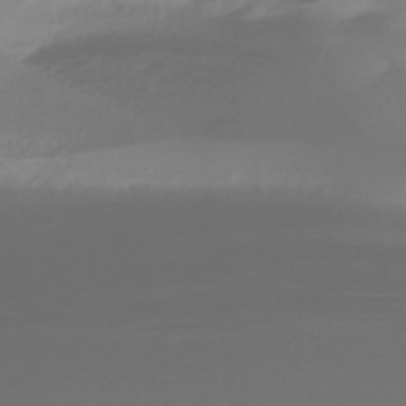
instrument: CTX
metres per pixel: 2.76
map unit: HNhu
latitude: -43.6343
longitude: 93.6722
